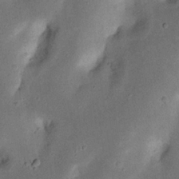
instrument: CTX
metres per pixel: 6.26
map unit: Nhu
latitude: 19.1592
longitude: -74.4601
